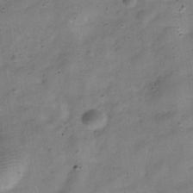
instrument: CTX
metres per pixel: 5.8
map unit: Hve
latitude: -31.6344
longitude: 92.5385
